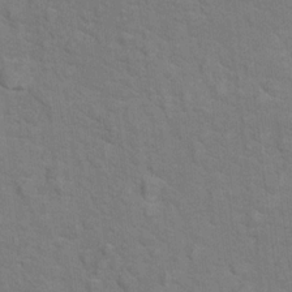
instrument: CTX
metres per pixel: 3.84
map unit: Hto
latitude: 17.0081
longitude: -38.2522
